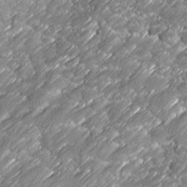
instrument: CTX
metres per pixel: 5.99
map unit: Ave
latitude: 16.7624
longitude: -135.5560
